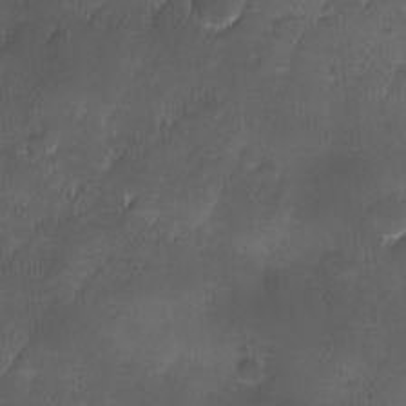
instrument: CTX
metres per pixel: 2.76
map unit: Ave
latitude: -10.9164
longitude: -121.5182
